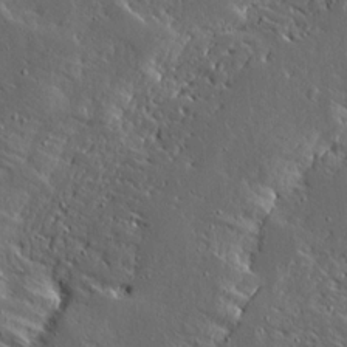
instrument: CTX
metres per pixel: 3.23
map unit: Ave
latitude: 14.1011
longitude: -138.3089
